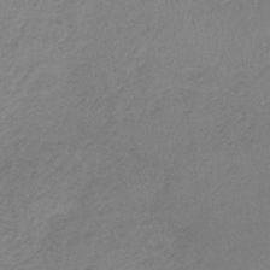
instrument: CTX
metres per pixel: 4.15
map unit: HNb
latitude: -33.9367
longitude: 63.3320
